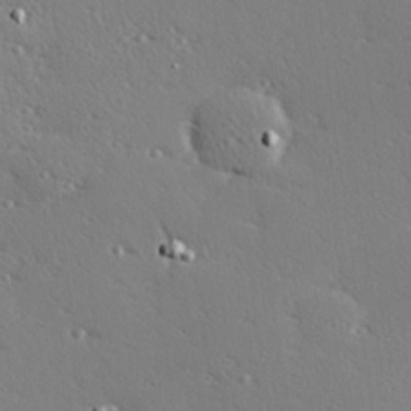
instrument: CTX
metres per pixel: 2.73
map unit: Hve
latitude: 27.0836
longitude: -92.9324
